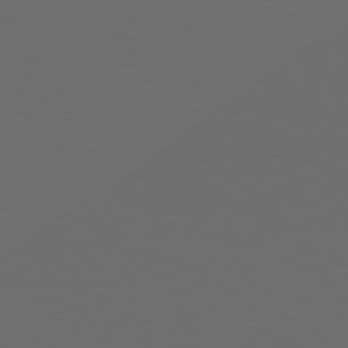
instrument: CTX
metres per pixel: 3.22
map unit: Ap
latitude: -79.6344
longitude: -64.7057
